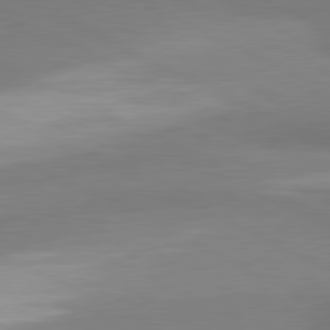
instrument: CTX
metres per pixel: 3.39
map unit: lApd
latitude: 80.9514
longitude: 166.9353
